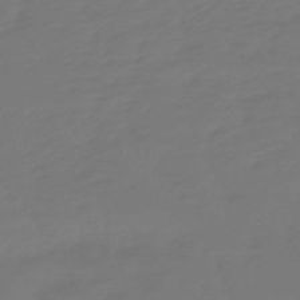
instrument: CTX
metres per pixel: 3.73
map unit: lHb
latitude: -49.4455
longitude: 78.7652
